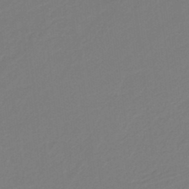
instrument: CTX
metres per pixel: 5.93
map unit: HNb
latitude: -37.6910
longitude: 56.1417
